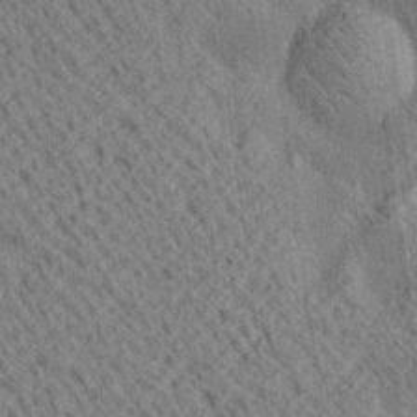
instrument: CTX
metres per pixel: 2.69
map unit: Ave
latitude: 20.4412
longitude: -139.5938
